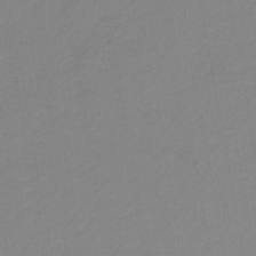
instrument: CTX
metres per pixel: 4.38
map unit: HNb
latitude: -35.1809
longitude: 51.7666
